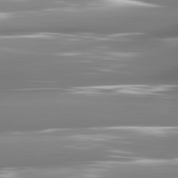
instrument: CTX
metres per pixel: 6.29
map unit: lApd
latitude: 81.4237
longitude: -141.1214
